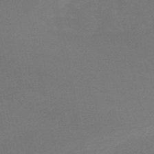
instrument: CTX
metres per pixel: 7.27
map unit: HNb
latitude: -51.1242
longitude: -41.8772
